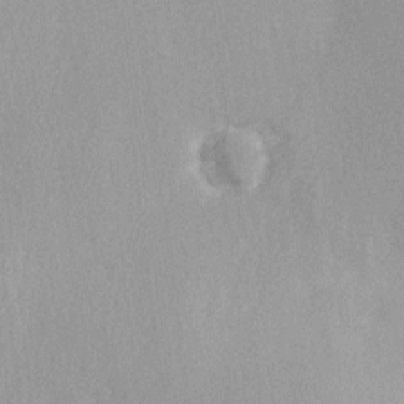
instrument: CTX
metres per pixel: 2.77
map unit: Ave
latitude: 2.9702
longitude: -111.7828
